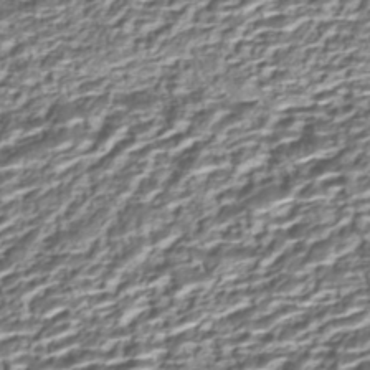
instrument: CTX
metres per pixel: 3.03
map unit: Nhe
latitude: -45.5210
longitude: 151.9745
